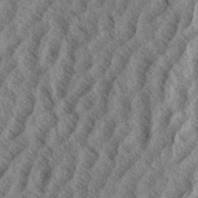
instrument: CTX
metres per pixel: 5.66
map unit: eHh
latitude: 34.2522
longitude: -139.5749
